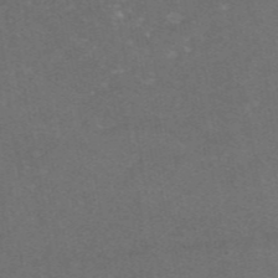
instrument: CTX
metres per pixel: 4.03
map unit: eAb
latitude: 47.1592
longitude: 115.5966
